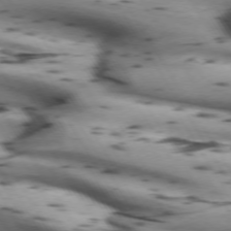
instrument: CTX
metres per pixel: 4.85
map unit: lApd
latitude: 72.1389
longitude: -52.6302
